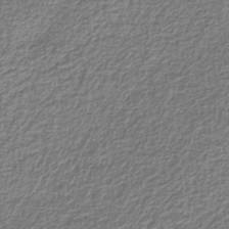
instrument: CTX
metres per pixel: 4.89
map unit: eAb
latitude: -38.8408
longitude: 52.3873
